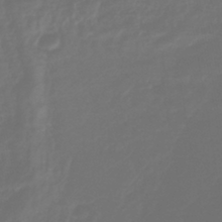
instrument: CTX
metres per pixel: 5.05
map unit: lHb
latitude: -41.7100
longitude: 76.5952
